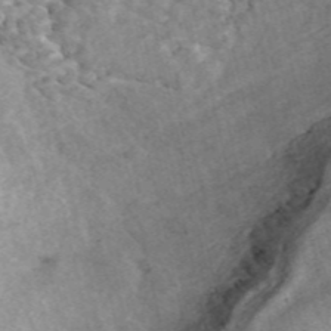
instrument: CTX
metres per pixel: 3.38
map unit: ANa
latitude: 46.2334
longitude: 25.0486
